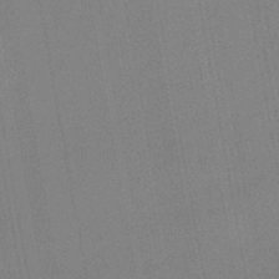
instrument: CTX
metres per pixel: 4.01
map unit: eHb
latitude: -44.1417
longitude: 86.1795
